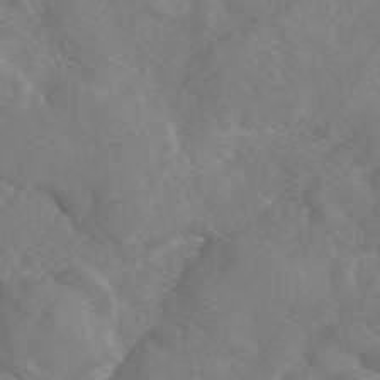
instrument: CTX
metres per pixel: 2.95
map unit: eAb
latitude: 46.7813
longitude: 112.7463
